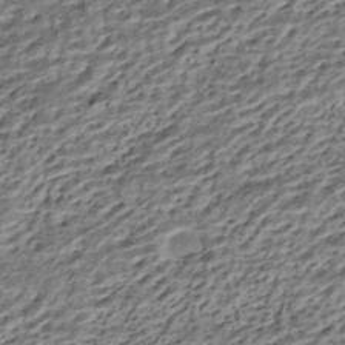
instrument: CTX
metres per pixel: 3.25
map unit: HNhu
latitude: -43.0297
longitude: 106.0661
